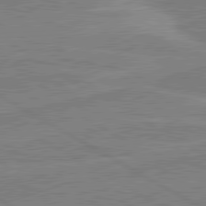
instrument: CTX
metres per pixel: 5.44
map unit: lApd
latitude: 80.5735
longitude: 169.1053
